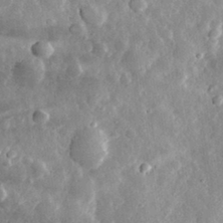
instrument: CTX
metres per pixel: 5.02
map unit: eHh
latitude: 32.5168
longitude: -79.0459
